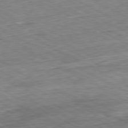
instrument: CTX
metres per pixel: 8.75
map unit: Ap
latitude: -80.7652
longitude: -80.4412
